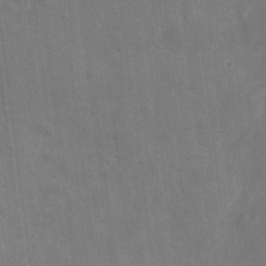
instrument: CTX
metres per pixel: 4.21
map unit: eHh
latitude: 6.8002
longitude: -72.1578
